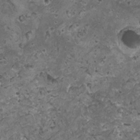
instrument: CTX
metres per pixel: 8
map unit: HNhu
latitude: -0.0850
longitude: 2.2928
